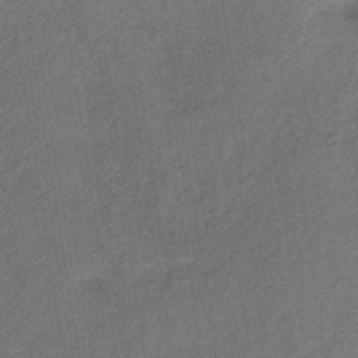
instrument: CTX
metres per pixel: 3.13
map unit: lHb
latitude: -37.7288
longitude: 71.1242
